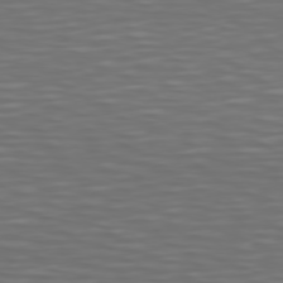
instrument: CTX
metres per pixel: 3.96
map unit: Hpe
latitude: 75.0836
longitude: -125.1025
